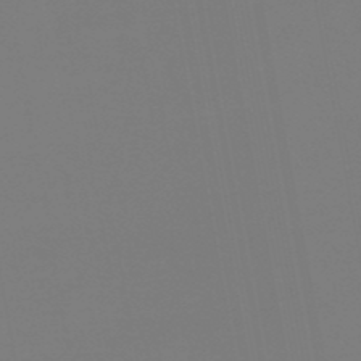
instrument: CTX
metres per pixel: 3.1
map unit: eHb
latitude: -50.3495
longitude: 74.9164
